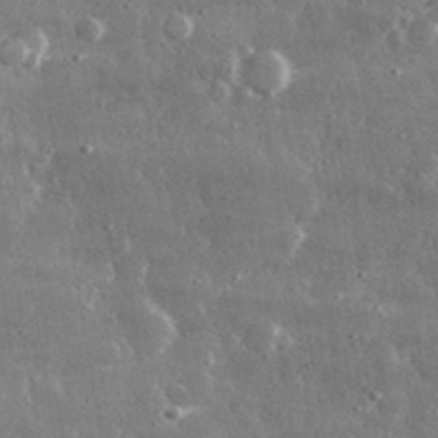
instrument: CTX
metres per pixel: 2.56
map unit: lHvf
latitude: 31.1970
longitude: -90.8947
